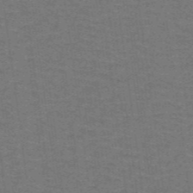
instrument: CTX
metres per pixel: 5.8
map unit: lHb
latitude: -42.3684
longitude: 54.8219
